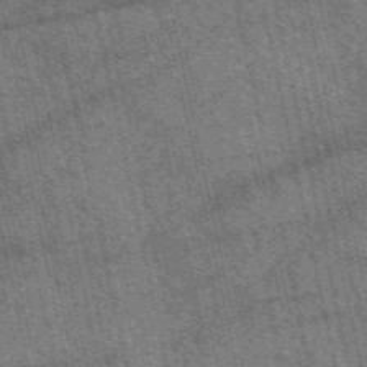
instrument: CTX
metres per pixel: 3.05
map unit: eAb
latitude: 50.9891
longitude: 114.2739
